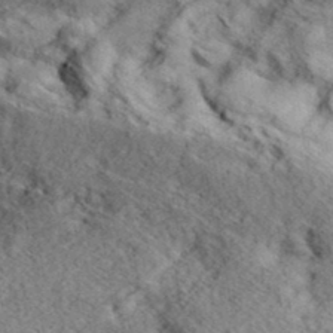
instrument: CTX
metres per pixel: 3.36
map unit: eHh
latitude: 36.9136
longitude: -80.4790
